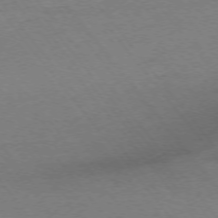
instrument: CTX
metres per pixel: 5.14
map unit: Ap
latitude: -75.2187
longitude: -84.2523
